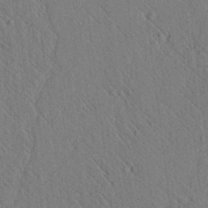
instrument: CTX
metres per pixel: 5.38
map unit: lAvf
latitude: 7.3860
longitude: 160.1228
